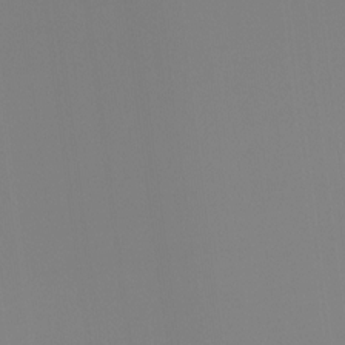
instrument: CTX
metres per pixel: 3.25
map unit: Hto
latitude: -8.1228
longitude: -50.3845
